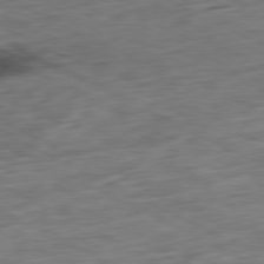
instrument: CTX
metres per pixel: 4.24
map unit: Ap
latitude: -81.0865
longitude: -72.7058
